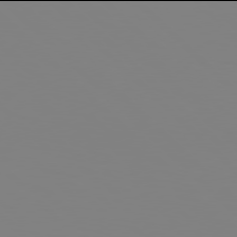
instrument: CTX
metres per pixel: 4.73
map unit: Hpe
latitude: 77.9906
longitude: -161.8961
